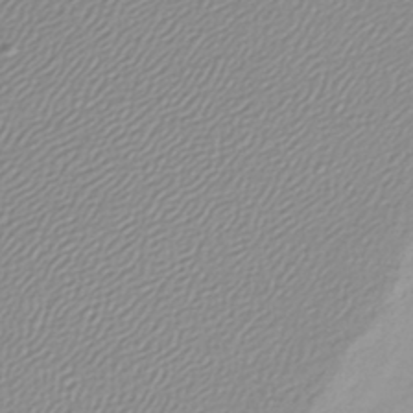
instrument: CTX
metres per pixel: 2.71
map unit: lHb
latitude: -41.2565
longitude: 72.2361
